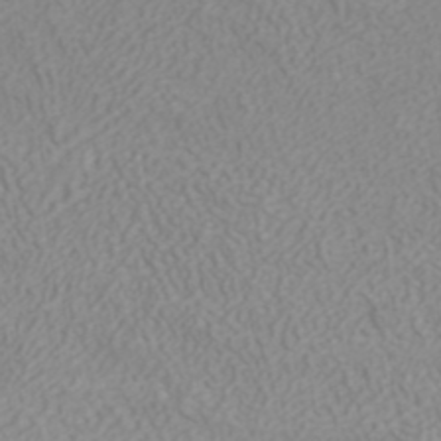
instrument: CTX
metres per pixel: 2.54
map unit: ANa
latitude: 40.3656
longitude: 22.6141
